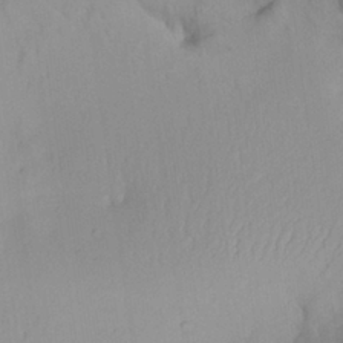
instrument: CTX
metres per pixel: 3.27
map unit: Aa
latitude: 28.7813
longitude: -133.8205
